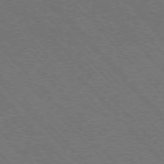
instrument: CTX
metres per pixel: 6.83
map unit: Hpe
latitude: -77.3132
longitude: -12.8947
